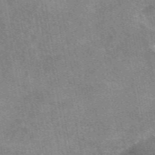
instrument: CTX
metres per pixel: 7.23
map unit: eAb
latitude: 48.7057
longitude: 122.3684
